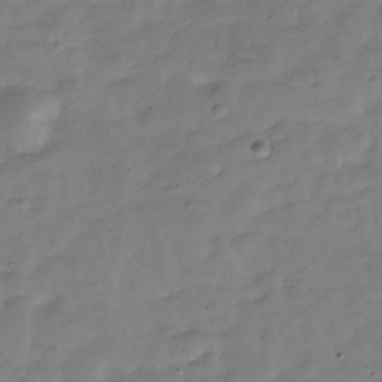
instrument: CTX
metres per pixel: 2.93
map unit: Hve
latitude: -30.6329
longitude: 91.5399
